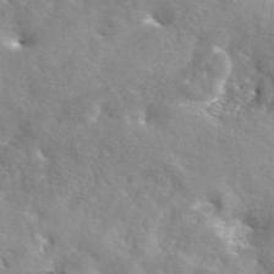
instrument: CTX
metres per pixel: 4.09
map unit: eAb
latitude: 44.9136
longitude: 113.8234
